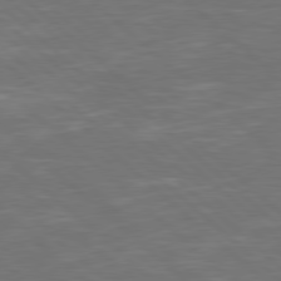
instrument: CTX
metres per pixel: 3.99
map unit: Hpe
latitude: 78.1389
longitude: -125.1214
